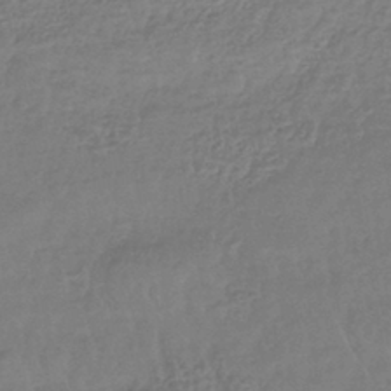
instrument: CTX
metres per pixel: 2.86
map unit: lHb
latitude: -41.3321
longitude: 68.8974
